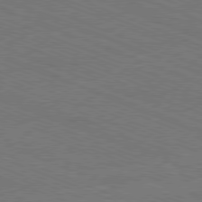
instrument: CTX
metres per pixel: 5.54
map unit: Ap
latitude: -81.1053
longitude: -74.9892
